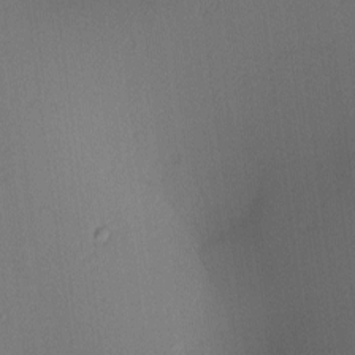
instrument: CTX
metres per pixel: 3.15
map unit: lAa
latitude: 2.1955
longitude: -115.7071
